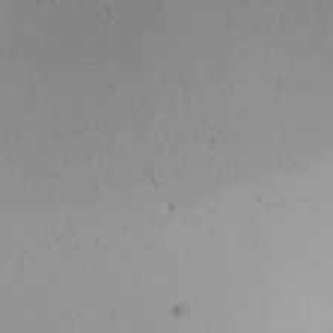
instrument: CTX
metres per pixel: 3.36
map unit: Htu
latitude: -4.0283
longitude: -88.0444
